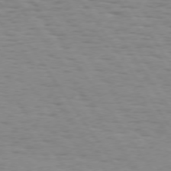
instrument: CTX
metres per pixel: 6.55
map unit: Hpe
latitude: 73.4049
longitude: -132.8380
